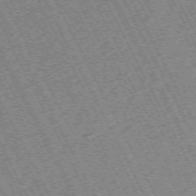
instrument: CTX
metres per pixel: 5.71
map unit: Hpe
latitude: -71.3888
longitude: 10.5952
